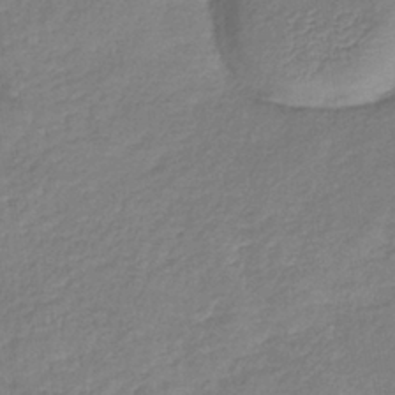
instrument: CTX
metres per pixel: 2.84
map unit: lHb
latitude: -39.5210
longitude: 74.0850
